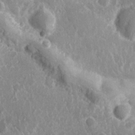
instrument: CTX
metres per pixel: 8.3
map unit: Hve
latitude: 24.9135
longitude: 146.3873
